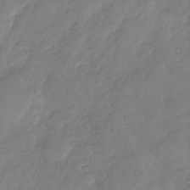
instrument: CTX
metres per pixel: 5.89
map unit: Nhu
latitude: -28.5007
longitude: -62.0255
